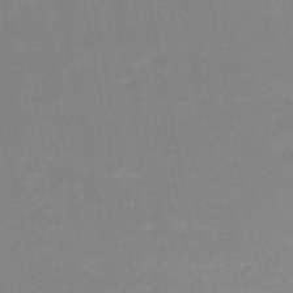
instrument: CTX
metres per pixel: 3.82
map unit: HNb
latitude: -50.4062
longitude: -50.7057
